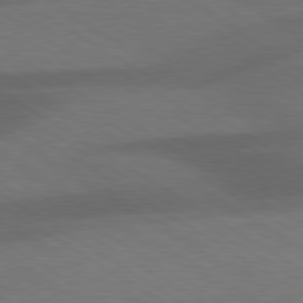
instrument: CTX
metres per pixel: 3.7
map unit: lApd
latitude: 79.4238
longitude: -123.9717
